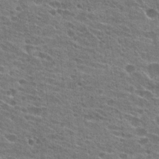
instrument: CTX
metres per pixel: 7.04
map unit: Hto
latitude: 23.5182
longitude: -43.1025
